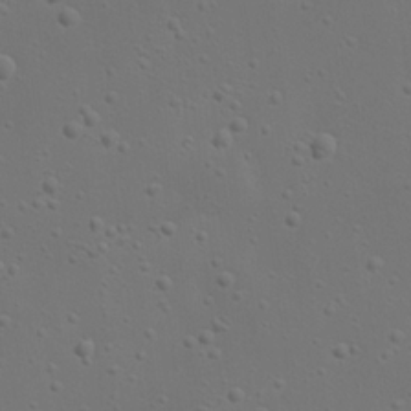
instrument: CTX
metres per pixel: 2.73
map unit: eHh
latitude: 23.2348
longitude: -69.5371
